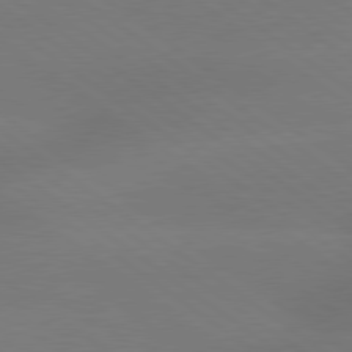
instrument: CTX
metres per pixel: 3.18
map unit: lApd
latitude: 79.5182
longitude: -150.8758
